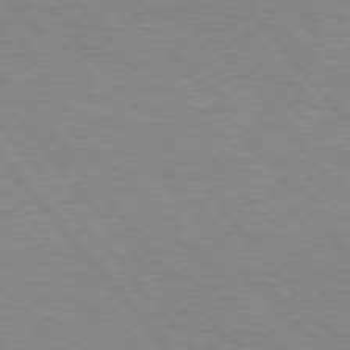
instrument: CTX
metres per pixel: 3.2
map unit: Hpe
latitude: 75.8772
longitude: -154.7057
